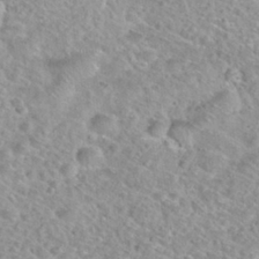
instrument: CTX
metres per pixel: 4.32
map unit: Nhu
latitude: 30.1578
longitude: -49.7072
